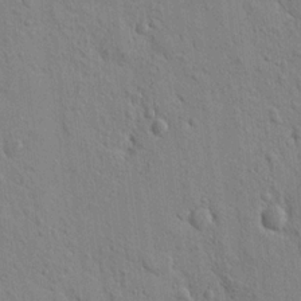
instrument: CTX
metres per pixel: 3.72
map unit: Nhu
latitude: 15.9528
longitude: -78.9703
